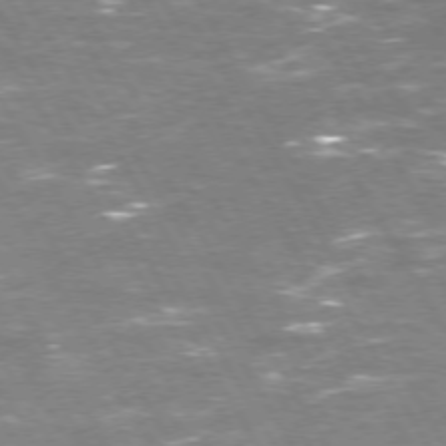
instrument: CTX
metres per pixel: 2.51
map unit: Hpe
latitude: 72.4790
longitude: -123.9906
